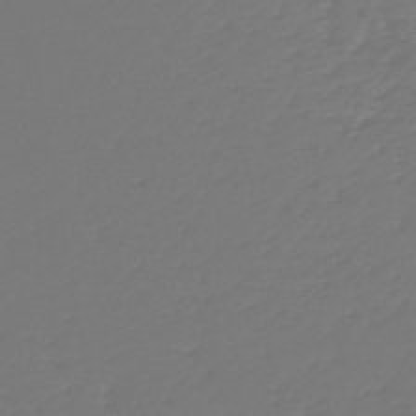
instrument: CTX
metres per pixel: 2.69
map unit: lHb
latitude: -47.1242
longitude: 62.7085
